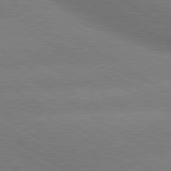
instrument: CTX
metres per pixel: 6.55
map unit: lApd
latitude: 79.8395
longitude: -152.8002
